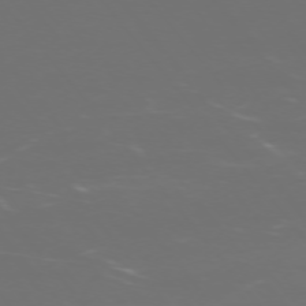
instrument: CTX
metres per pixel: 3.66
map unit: Ap
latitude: -75.0109
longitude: -77.1025
